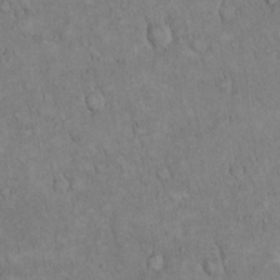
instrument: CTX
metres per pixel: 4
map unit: eHh
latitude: 17.3293
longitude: -63.6883
